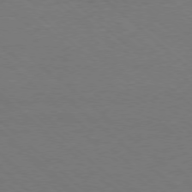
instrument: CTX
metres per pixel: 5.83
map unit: Ap
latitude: -78.3495
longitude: -86.0822
